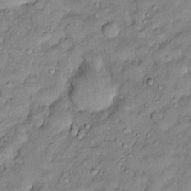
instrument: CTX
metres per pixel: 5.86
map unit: Htu
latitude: -6.3306
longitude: 158.5763
